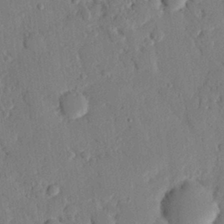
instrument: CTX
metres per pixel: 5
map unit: eHh
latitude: 25.9150
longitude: -80.8569
